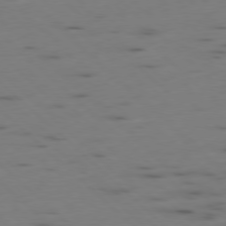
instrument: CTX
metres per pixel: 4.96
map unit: Ap
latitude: -78.7274
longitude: -62.3468
